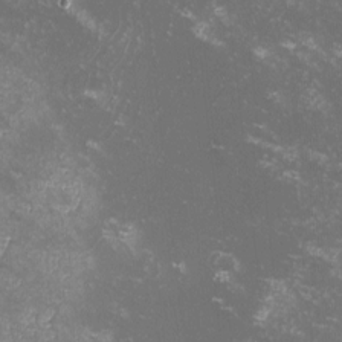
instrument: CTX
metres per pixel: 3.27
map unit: lHvf
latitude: -13.0487
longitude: -99.6127
